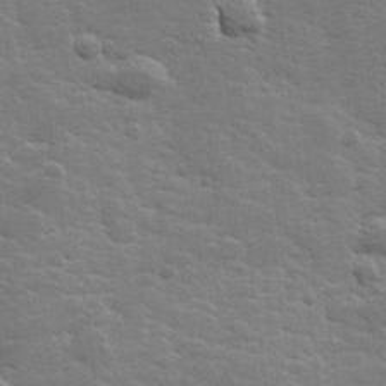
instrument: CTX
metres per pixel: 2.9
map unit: lHvf
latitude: 25.8016
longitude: 143.6155
